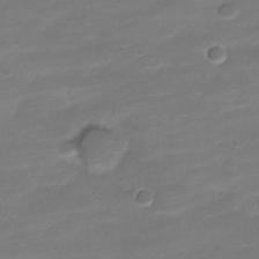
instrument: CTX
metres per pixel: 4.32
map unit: Nve
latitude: -21.6155
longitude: 104.3495
